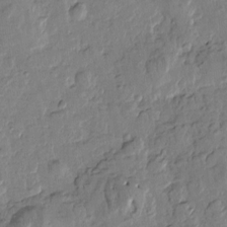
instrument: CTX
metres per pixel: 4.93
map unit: Htu
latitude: -0.4629
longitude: -176.8191
